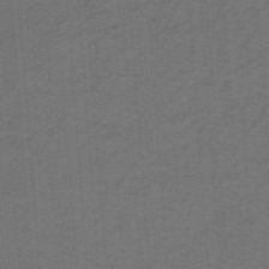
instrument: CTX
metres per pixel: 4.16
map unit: lHb
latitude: -42.1983
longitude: 54.5952
